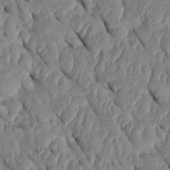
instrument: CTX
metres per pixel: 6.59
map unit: Htu
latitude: 1.7260
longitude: 147.6155
